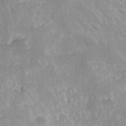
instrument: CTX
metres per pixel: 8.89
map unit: Hve
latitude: 24.7057
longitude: 145.3510
